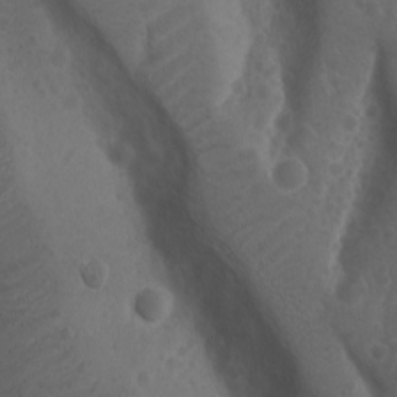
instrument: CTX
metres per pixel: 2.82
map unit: Ave
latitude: -9.5966
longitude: -121.3293
